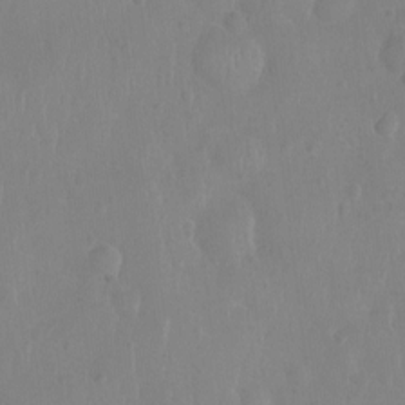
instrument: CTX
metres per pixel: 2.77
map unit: Ht
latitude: -9.0297
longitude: -21.8017
